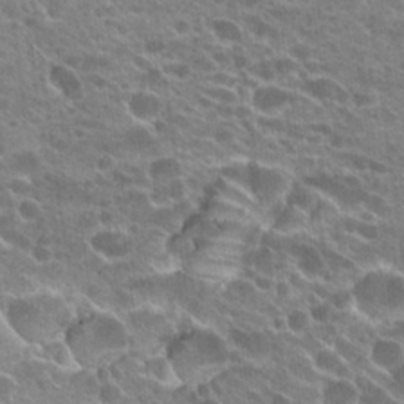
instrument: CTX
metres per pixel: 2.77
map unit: Hto
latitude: 24.2711
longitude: -42.4412
